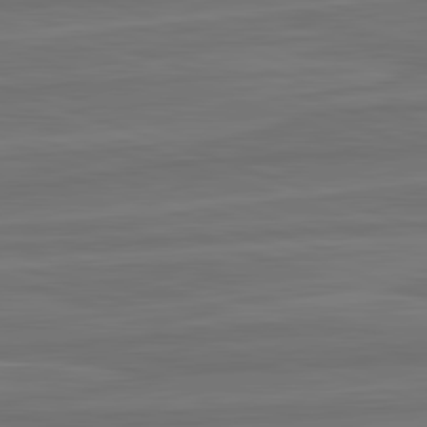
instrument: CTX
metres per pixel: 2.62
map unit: lApd
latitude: 82.4223
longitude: -175.9717
